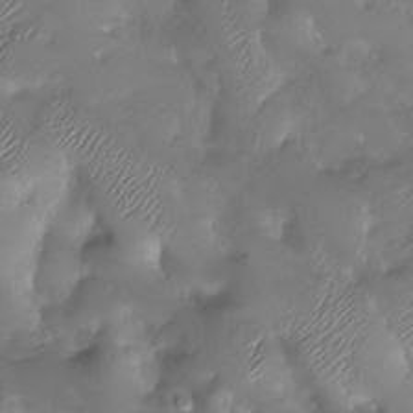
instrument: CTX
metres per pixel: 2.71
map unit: Nhu
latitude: -27.9745
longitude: -59.7639
